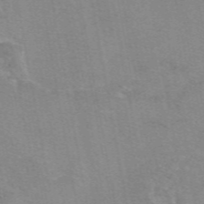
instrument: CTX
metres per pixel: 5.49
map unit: eAb
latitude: 49.4615
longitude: 105.2565
